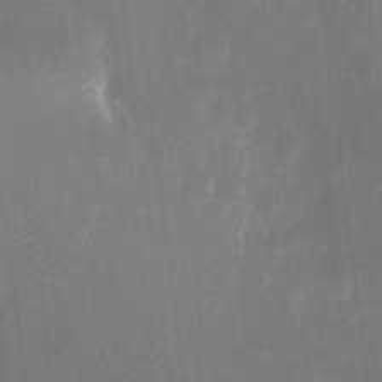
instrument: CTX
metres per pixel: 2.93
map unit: eHh
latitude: 5.4426
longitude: -69.5371
